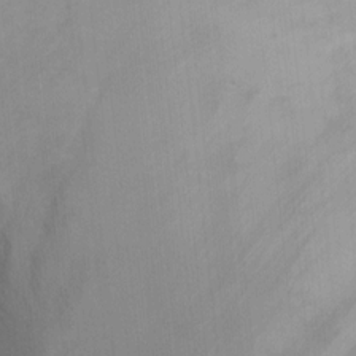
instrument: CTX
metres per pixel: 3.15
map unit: Ht
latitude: 4.9136
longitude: -28.9136
